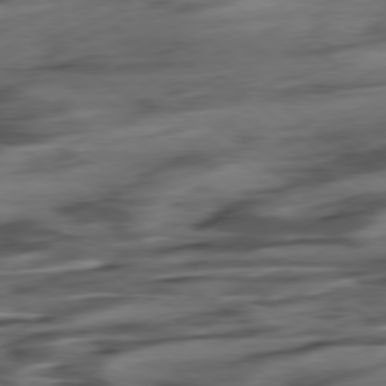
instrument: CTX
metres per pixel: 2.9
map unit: Hpe
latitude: -78.7841
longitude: -18.7057
